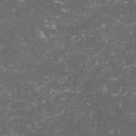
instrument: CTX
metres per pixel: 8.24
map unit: lHvf
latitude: -15.5399
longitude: -99.5182
